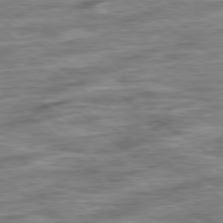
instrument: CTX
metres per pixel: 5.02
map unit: Ap
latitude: -79.5210
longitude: -48.7435
